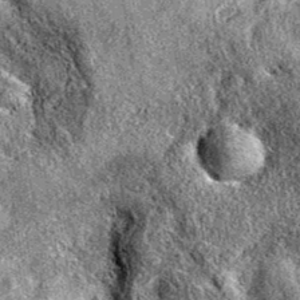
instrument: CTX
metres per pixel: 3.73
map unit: eAb
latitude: 36.9702
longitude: 110.9920
